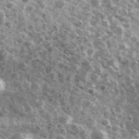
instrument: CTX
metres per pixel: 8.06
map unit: Ave
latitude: 40.1011
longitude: -106.1578
